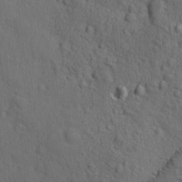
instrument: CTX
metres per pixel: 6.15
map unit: Ave
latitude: -9.6155
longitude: -119.2537
